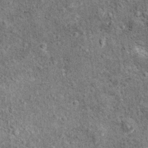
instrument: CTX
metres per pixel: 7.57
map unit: Ht
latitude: 11.1214
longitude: -38.4790
